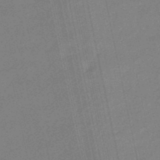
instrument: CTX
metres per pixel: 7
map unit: eHb
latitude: -45.5399
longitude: 87.3510
